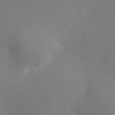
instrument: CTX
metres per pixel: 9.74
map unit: HNhu
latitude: 10.4034
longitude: 10.4818
